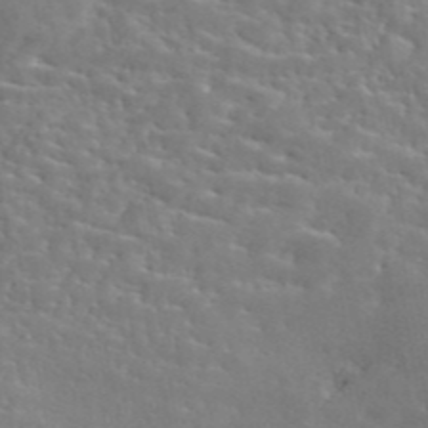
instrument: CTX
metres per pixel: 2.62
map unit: eAb
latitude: 44.8947
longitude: 125.9178
